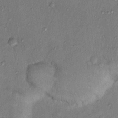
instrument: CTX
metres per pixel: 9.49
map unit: Nhu
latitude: 12.3467
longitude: -27.5749
